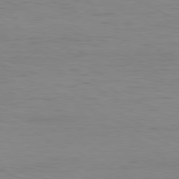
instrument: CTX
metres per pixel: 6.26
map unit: Hpe
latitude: -80.9731
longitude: 19.4643
